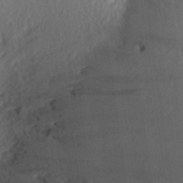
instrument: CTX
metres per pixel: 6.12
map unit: Aa
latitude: 26.0822
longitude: -145.1781
